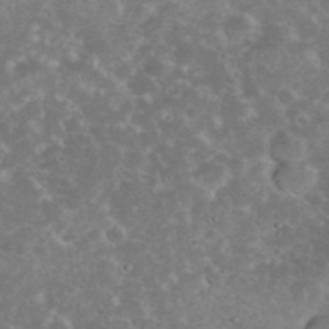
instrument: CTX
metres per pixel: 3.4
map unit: eHh
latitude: 35.9150
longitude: -62.7624
